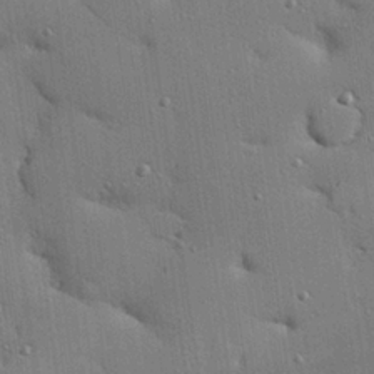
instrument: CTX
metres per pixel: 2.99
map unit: eHh
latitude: 23.4804
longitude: -89.2348
